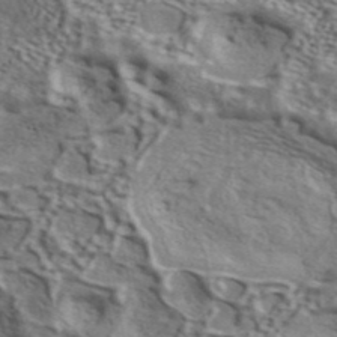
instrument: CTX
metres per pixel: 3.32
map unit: ANa
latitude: 44.0444
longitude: 48.0661
